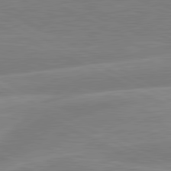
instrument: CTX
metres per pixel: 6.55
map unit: lApd
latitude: 81.0080
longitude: -169.2537
